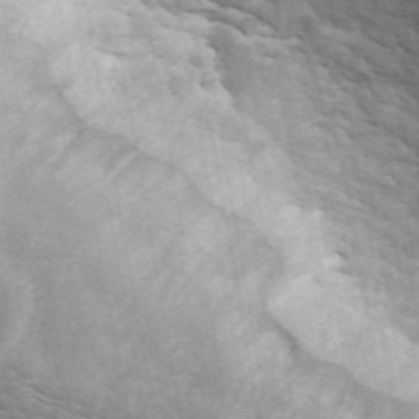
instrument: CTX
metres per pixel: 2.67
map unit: ANa
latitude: 46.3090
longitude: 29.5399
